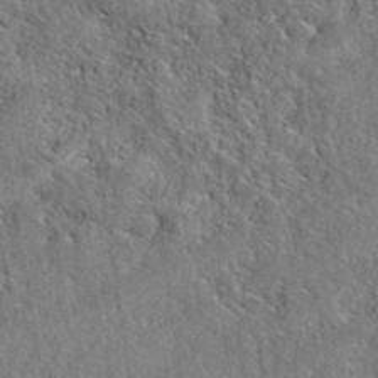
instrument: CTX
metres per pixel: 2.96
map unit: eAb
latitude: 38.4223
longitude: 112.1984
